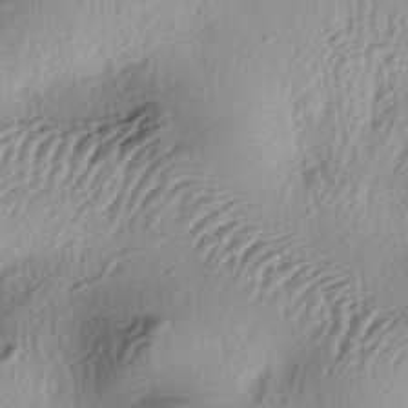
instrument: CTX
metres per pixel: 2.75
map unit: lAa
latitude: -4.2550
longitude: -123.9906
